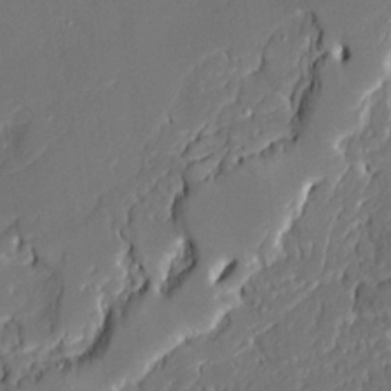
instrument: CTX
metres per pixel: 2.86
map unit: Ave
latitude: 20.2145
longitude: -128.2900
